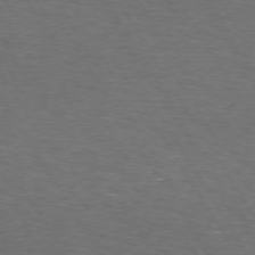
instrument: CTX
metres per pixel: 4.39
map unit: Hpe
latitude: 73.1404
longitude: -124.4223
